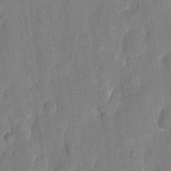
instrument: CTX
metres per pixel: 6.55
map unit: eHh
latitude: 7.8772
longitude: -66.4790
